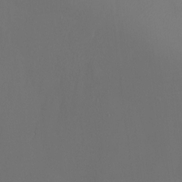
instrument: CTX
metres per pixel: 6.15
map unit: Ht
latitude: -9.3698
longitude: -45.7260
